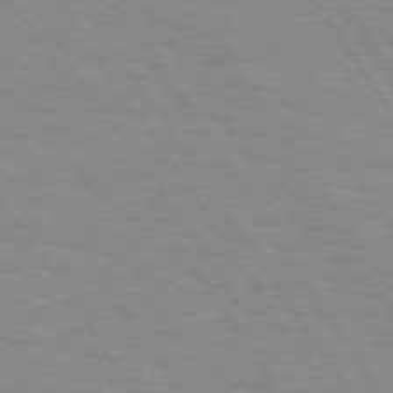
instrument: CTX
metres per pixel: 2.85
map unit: Hpe
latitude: 74.0255
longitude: -136.8569
